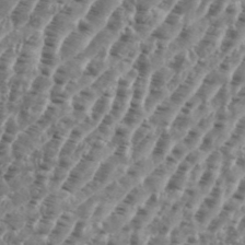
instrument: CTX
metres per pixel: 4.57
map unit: eHh
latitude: 35.6505
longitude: -135.4615
